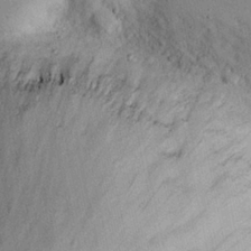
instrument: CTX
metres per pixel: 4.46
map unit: Nhu
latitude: 25.1403
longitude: -73.1970
